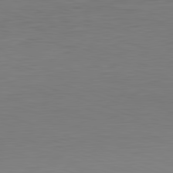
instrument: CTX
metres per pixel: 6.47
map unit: Hpe
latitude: -82.2928
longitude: 10.4251
